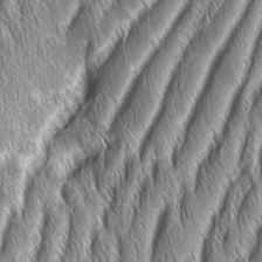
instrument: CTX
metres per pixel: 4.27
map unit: Aa
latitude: 7.1214
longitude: -131.3671
